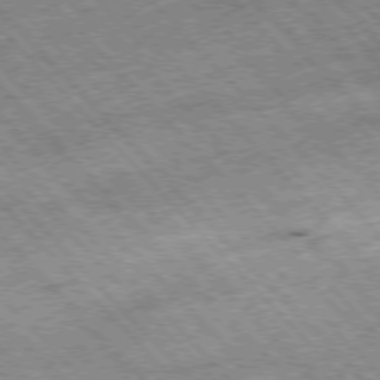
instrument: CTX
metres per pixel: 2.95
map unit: Hpe
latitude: -76.9920
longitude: 12.9920
